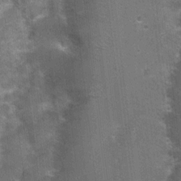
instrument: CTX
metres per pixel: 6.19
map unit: Nhu
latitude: 2.2333
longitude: -17.7827
